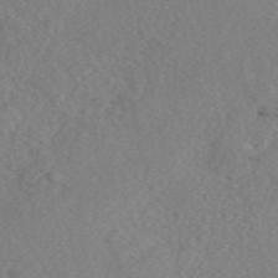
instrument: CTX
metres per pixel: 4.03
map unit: eAb
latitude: 48.8002
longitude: 108.7463
